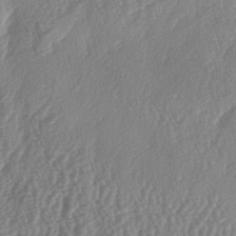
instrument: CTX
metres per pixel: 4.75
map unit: lAa
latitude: -5.5210
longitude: -129.7638
